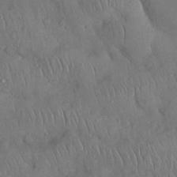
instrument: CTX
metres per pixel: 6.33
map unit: Nhu
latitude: 27.5938
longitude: -69.0837
